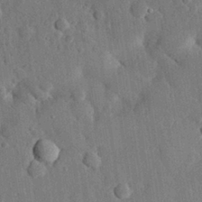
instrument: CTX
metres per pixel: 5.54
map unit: eHh
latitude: 27.8961
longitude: -79.4049
